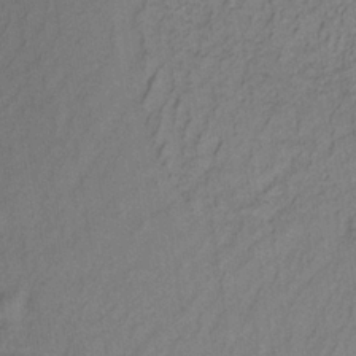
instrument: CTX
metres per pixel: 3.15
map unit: lHb
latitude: -32.9920
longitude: 65.1620
